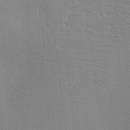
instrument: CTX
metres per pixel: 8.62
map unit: Aa
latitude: 19.7071
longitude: -141.0458
